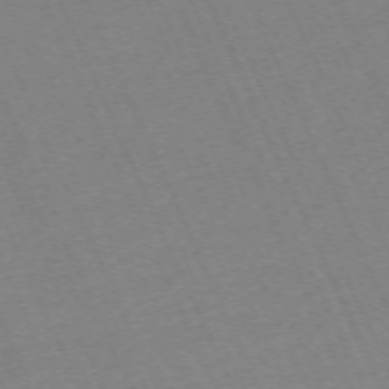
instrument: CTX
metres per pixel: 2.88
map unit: Hpe
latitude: -70.9353
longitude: 12.4629
